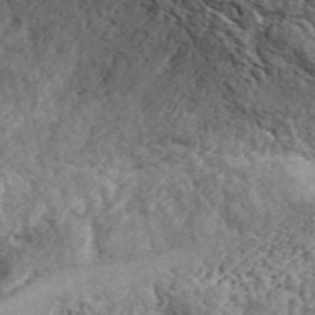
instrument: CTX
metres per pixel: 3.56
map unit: ANa
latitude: 45.4993
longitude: 45.2187
